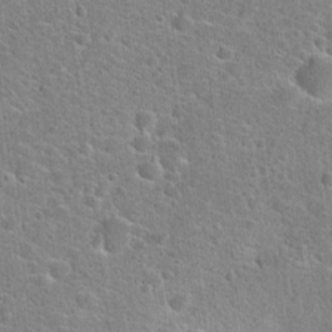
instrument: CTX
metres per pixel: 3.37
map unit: Hto
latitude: 22.2711
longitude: -44.6301
